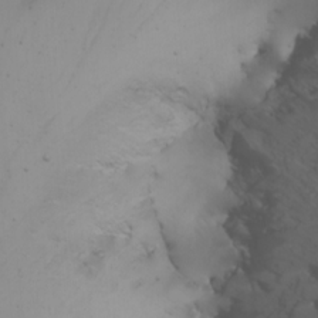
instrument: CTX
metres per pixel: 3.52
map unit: Nhu
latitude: -6.3684
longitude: -67.3292
